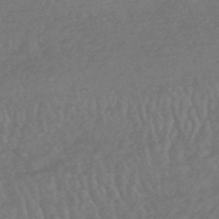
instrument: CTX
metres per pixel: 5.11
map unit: HNhu
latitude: -48.3496
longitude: 97.8045
